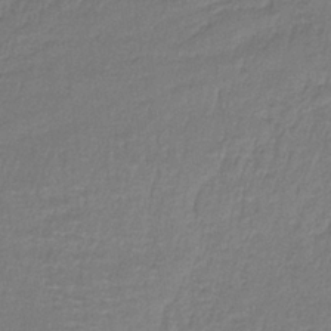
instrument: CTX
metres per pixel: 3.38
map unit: HNb
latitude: -35.3321
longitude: 58.7463
